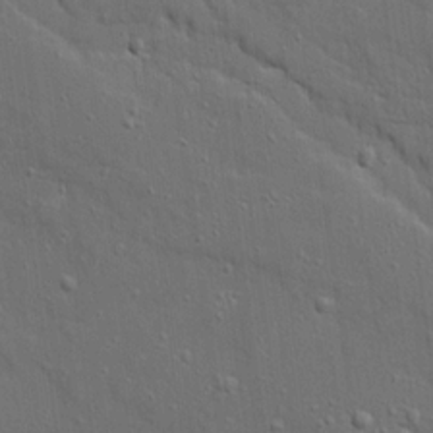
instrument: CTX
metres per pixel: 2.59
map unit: Ave
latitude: 19.2915
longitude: -128.7624
